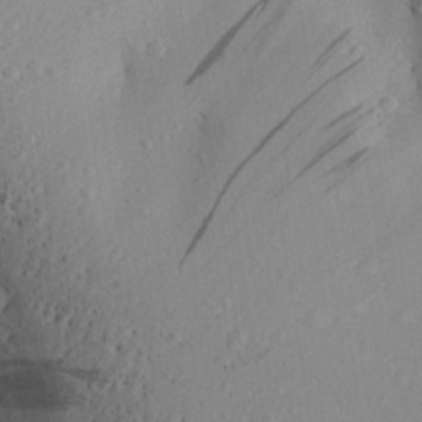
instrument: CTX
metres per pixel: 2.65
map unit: Aa
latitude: 28.4034
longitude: -131.6127
